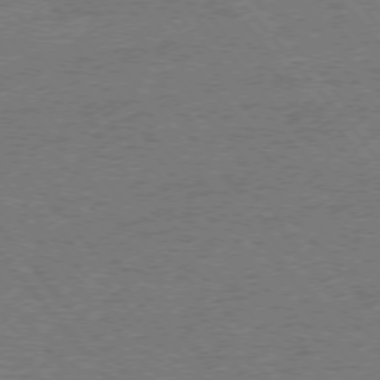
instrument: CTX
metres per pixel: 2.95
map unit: Ap
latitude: -76.4440
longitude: -96.1767
